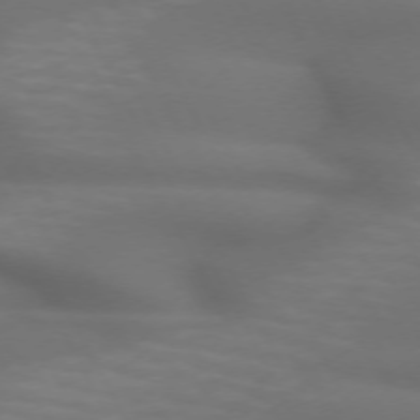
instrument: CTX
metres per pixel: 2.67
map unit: lApd
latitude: 71.7827
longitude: -50.7813
